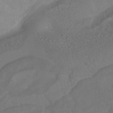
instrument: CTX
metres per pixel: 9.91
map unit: HNhu
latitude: -43.1998
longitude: 94.7274
